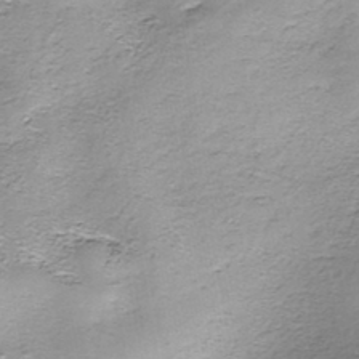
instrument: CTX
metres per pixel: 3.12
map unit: Nhe
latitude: -45.8045
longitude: 153.3887
